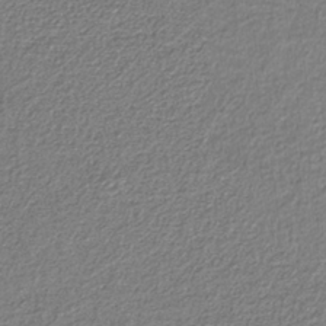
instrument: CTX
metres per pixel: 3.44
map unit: eAb
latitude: -37.6344
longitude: 52.6518
